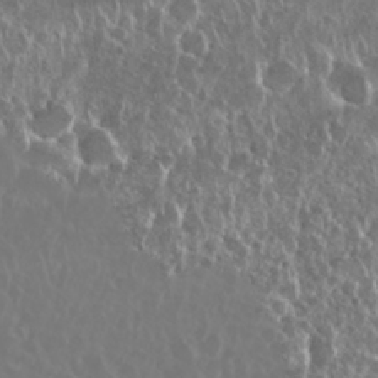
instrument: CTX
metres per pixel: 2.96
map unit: Nhu
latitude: 28.7435
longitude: -62.7436
